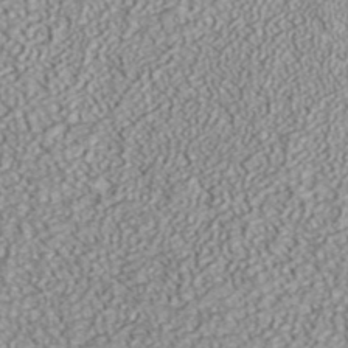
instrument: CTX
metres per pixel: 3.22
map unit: ANa
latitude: 37.7072
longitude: 17.8612
